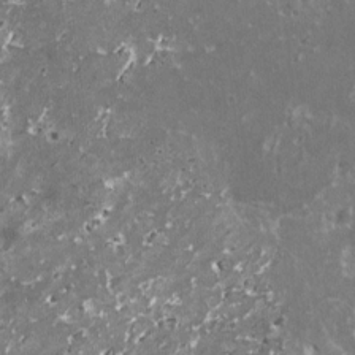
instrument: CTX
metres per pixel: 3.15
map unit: HNhu
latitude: 0.9135
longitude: 6.6518
